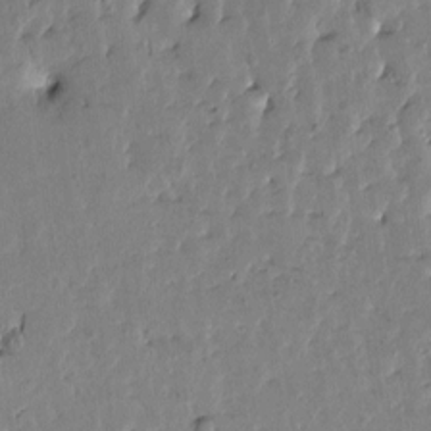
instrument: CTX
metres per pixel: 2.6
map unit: Htu
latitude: -0.4251
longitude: -179.0837
